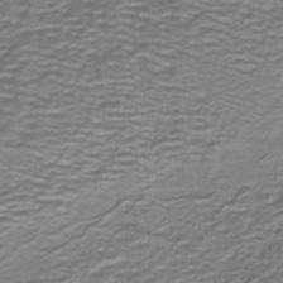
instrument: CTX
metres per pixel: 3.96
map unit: lHb
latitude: -40.6896
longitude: 55.8423
